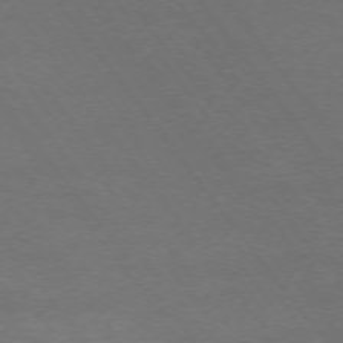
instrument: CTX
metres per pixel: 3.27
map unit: Ap
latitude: -75.1809
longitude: -74.9892
